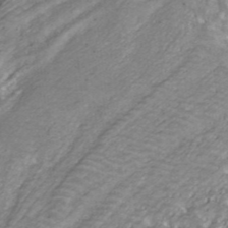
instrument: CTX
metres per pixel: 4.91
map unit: ANa
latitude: 41.3103
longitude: 32.5007
